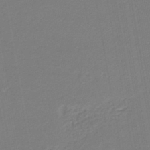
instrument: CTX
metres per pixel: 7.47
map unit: lHb
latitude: -44.6896
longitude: 61.6155
